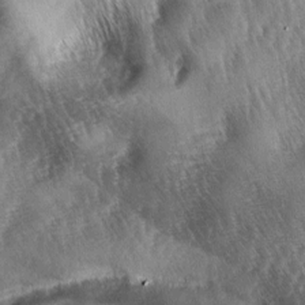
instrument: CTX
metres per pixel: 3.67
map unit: lAa
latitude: -5.4832
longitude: -127.1214
